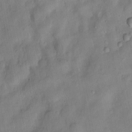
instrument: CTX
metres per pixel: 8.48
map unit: Nhu
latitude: 6.4979
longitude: -24.5545
